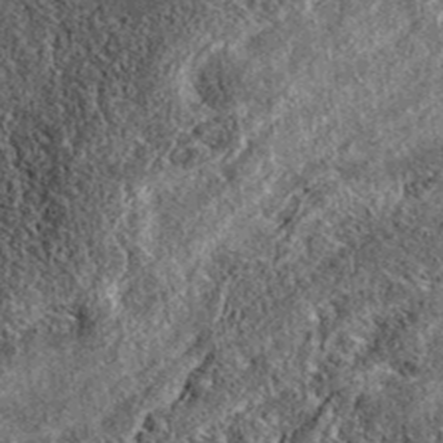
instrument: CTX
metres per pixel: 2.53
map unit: eAb
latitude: 37.8961
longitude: 108.3873
